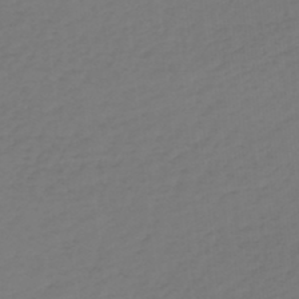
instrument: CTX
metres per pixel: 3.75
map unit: lHb
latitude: -47.0675
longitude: 65.6155
